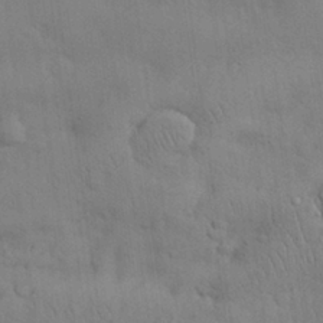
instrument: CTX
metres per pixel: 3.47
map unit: Nhu
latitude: 28.7246
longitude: -69.4993
